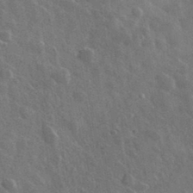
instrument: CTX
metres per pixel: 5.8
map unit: lHvf
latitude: 36.0444
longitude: -89.8395
